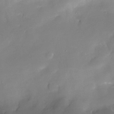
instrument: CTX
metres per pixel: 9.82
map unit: Nhe
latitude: -33.3510
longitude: -115.8016
